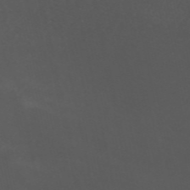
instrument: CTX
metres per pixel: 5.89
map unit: ANa
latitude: 49.8583
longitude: -71.4237
